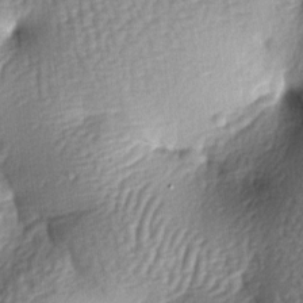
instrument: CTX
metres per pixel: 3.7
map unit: lAa
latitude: -7.1431
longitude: -126.7624
